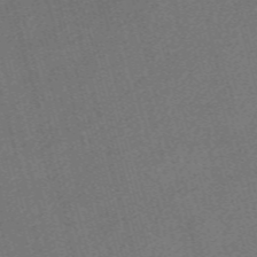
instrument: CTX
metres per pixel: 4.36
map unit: Nve
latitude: -59.6721
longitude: 64.9920
